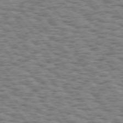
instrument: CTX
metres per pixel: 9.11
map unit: Hpe
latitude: 74.1578
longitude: -134.8191
